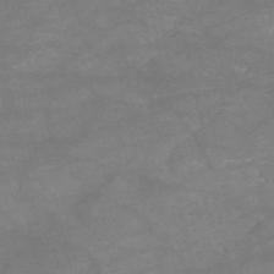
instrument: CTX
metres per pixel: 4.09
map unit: HNb
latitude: -54.1984
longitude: -41.4615
